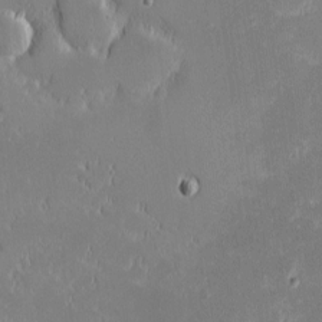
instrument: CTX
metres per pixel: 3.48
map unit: eHh
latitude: -2.2172
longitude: -83.9528
